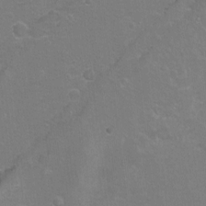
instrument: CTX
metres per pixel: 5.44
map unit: Hto
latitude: -7.4076
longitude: -35.6505
